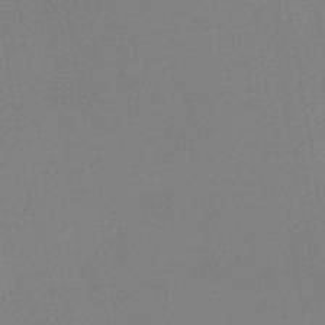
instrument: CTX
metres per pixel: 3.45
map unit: HNb
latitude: -44.6707
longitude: -42.0444
